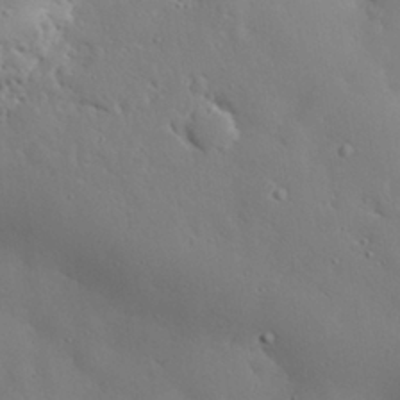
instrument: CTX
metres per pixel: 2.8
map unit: eHh
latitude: 29.4804
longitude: -82.5545
